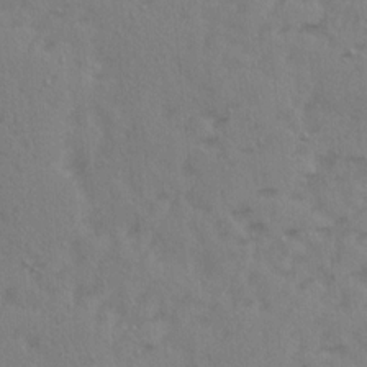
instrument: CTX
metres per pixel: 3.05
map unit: Ave
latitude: 14.8002
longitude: -105.3860
